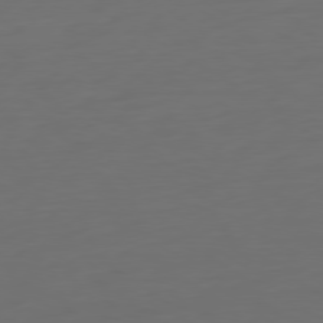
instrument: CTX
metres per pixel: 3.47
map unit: Ap
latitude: -79.5777
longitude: -65.4993
